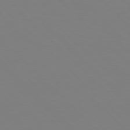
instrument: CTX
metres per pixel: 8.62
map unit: Hpe
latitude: 77.7260
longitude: -175.1214
